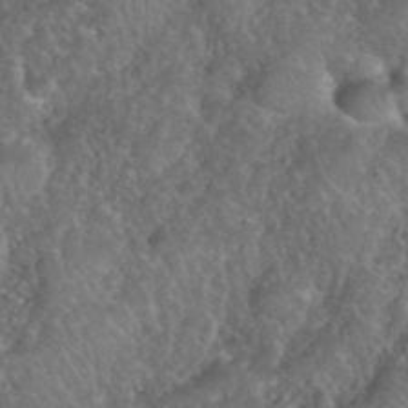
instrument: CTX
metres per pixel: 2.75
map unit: eHh
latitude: 39.9717
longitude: -58.2712
